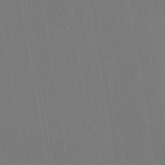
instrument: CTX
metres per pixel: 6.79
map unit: HNhu
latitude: -1.2565
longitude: -1.3103
